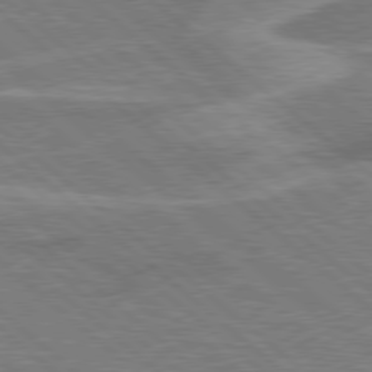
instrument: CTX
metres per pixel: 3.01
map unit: Hpe
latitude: 78.0255
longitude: -153.2159
